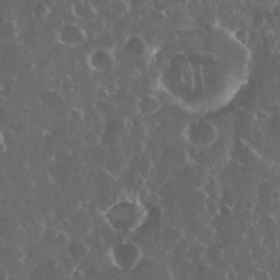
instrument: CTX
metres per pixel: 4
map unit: eHh
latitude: 33.9528
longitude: -60.0633
